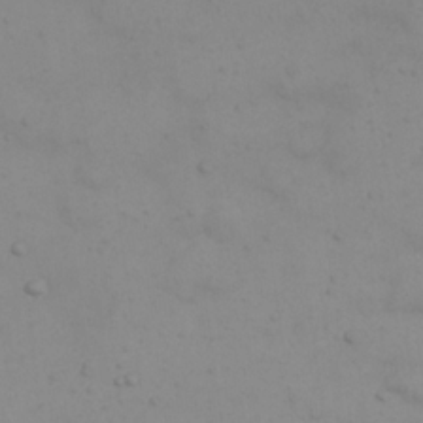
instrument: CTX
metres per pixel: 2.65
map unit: eHh
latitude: 22.2522
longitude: -65.2726
